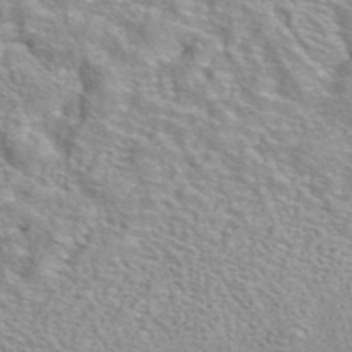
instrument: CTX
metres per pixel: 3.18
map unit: ANa
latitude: 41.1592
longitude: 18.3873
